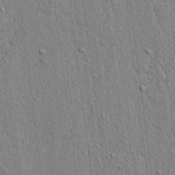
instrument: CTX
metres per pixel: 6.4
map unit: lAvf
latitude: 7.0836
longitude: 166.8975
